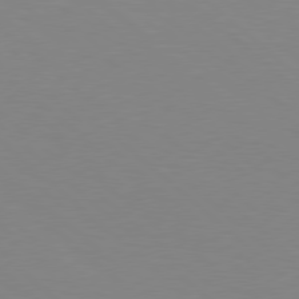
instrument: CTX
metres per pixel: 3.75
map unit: Hpe
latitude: 78.1200
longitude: -161.6694
